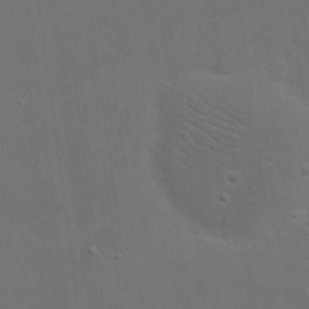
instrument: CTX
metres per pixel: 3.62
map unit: eHh
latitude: 19.7071
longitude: -66.1577
